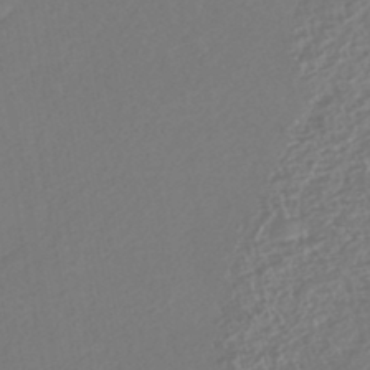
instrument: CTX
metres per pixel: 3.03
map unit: Nhe
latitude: -46.5384
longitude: -172.3845
